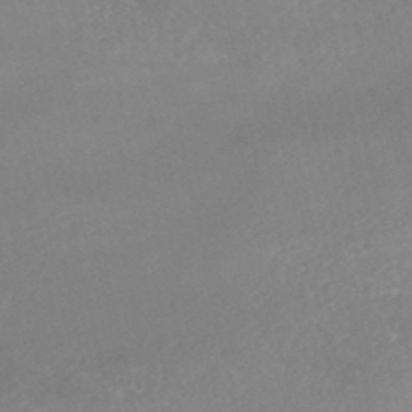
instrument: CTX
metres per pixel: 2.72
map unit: HNb
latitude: -51.4832
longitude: -41.7449
